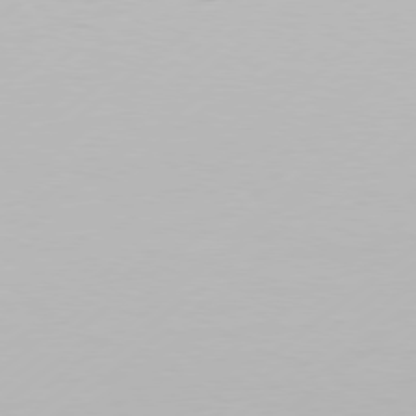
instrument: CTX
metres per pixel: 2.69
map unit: Hpe
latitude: 77.4615
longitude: -130.4601
